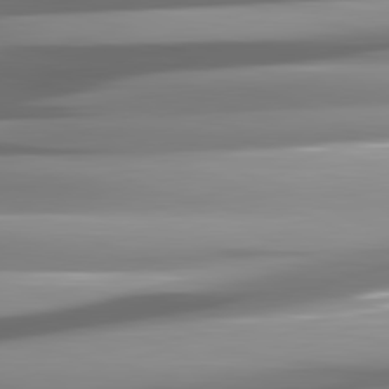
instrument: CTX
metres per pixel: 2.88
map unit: lApd
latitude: 81.7639
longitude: -146.0444
